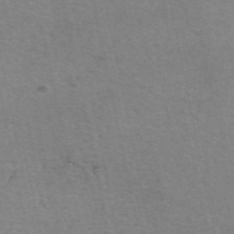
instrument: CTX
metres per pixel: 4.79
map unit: eAb
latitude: 51.3103
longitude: 108.2928
